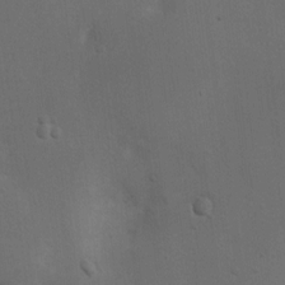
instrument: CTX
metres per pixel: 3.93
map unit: Ht
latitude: 4.6490
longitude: -28.8947
